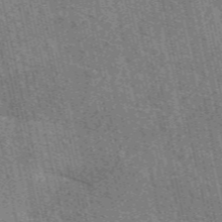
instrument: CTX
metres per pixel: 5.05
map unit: eAb
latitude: 51.4804
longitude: 114.1606
